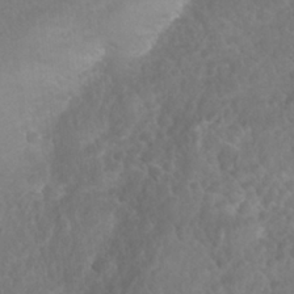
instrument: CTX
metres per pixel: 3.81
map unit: Nhu
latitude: 27.6127
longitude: -63.8962
